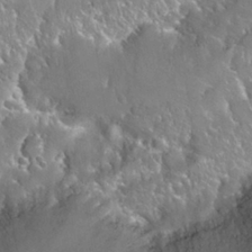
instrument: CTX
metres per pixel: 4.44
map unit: Nhu
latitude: 25.3859
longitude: -60.1011
